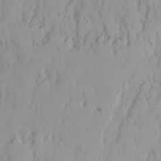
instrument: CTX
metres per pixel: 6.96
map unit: Nhu
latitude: 16.3089
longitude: -73.4049
